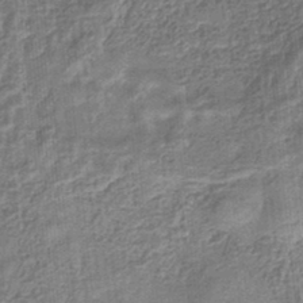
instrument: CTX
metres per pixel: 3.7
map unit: eHb
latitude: -34.8597
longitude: 79.8044
